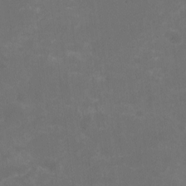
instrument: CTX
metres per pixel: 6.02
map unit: HNhu
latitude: -2.9352
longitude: -3.8583
